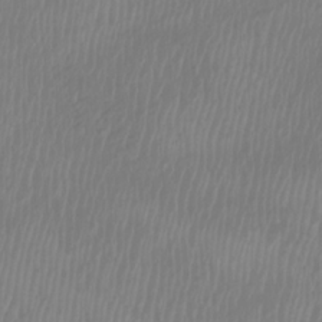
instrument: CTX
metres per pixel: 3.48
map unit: Htu
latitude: -8.8219
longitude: -74.6491
